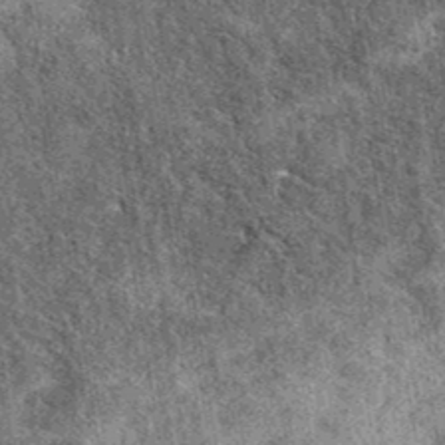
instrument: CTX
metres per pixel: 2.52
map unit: eAb
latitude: 39.6316
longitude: 110.3306
